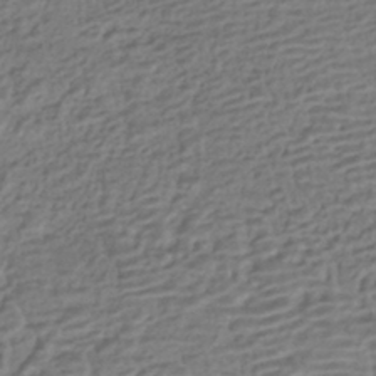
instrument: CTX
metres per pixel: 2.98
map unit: HNhu
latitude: -42.8785
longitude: 101.1053
